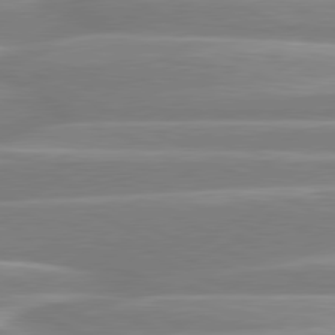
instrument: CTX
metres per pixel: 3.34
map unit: lApd
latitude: 80.6490
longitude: -130.0444
